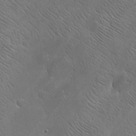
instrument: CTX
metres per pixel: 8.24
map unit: eHh
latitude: -8.0094
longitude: -68.8569
